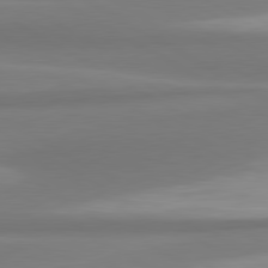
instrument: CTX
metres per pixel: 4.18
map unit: lApd
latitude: 80.4412
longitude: 174.2928
